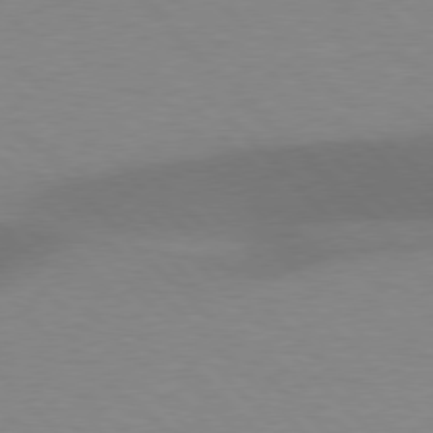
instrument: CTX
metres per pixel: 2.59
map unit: lApd
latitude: 76.9702
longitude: -59.8205
